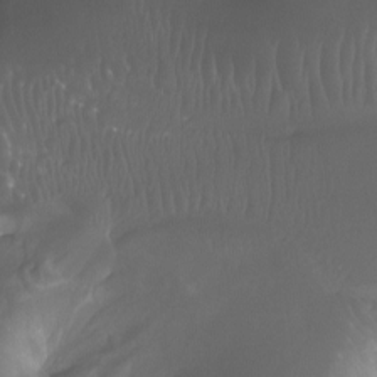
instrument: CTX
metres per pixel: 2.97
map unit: Nhu
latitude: -8.3495
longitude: -40.5734
